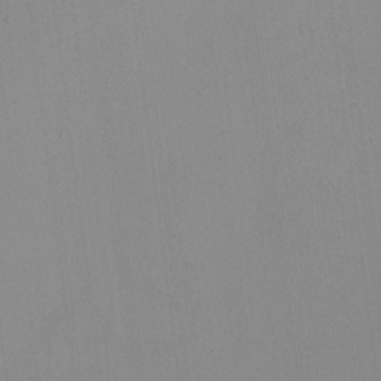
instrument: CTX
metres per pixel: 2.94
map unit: HNhu
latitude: -1.6911
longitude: -7.1592
